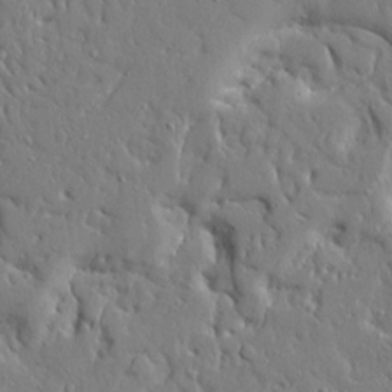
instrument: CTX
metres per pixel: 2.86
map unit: Ave
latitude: 17.1970
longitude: -141.1403
